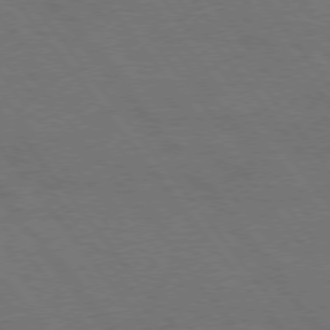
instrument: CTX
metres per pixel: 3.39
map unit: Hpe
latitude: 75.1214
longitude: -137.9339
